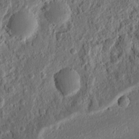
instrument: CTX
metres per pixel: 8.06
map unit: Ht
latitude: 11.7261
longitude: -75.5182
